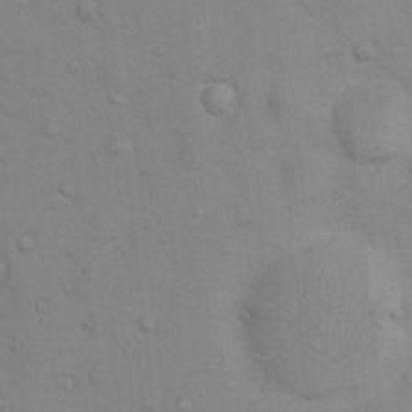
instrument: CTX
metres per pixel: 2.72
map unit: Nhu
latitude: 6.0633
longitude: -24.1199
